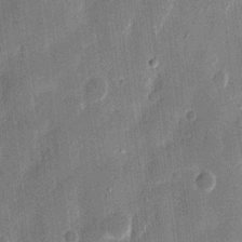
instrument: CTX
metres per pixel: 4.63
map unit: eHh
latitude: 12.4790
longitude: -71.0836
